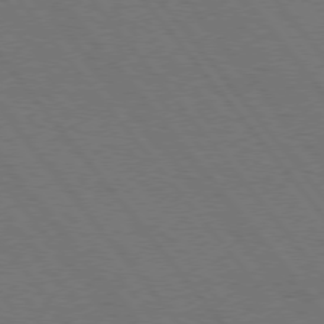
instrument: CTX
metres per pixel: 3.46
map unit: Hpe
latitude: 75.1970
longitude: -138.2522
